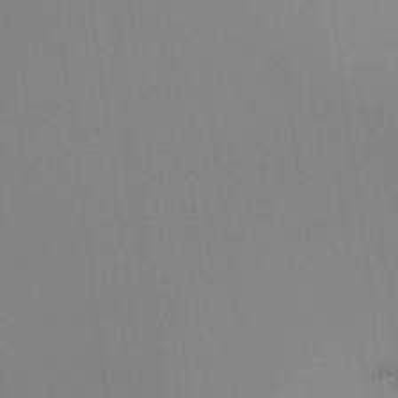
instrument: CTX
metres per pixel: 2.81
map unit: Ht
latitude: -16.7275
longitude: -47.5560
